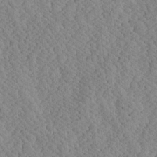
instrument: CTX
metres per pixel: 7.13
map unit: Ave
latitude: 24.1577
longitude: -134.4790
